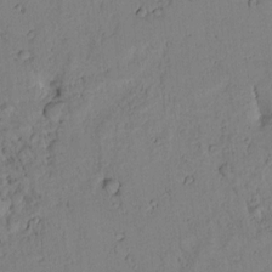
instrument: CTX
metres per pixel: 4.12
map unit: Htu
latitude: 1.0647
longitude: 174.6518
